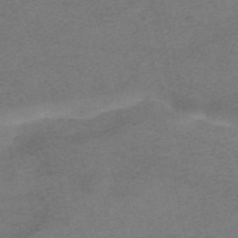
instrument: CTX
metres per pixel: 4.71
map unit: HNhu
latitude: -40.2550
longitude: 104.0094
